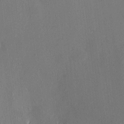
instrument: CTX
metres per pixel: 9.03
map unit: HNhu
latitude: 5.8961
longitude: 7.0108
